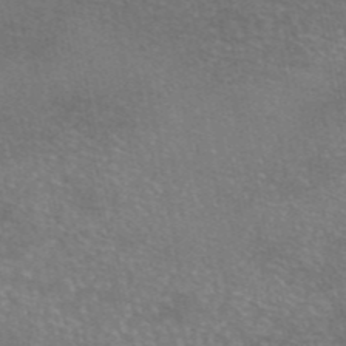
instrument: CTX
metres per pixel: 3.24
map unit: eAb
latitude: 46.3468
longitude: 105.8800
